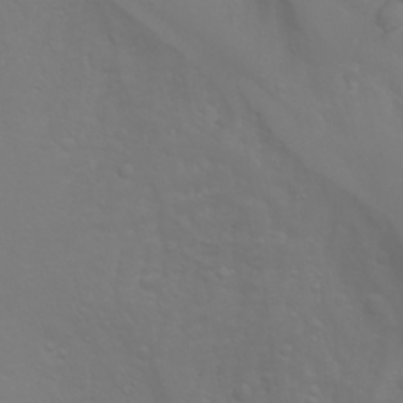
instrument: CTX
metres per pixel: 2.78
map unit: Htu
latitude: -1.0487
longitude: -74.9703
